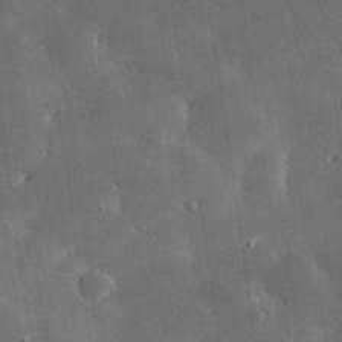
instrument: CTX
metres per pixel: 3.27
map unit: lHvf
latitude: 31.7072
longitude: -92.8191
